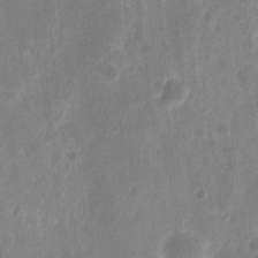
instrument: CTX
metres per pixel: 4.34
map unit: eHh
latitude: 10.4601
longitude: -72.4979
